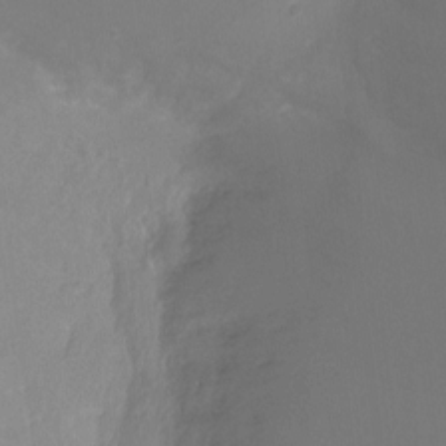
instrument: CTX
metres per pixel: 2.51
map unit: Ht
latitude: -6.1417
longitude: -29.0458
